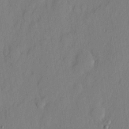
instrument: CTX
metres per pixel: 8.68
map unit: eHh
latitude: 3.2915
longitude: -77.4426
